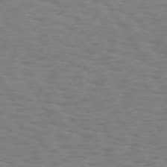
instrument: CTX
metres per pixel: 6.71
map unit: Hpe
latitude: 73.2537
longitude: -140.1766
